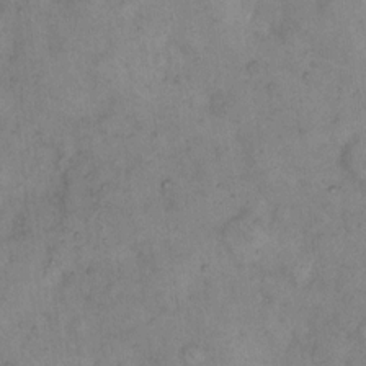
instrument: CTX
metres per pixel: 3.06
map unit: eHh
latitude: 10.5357
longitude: -62.4223
